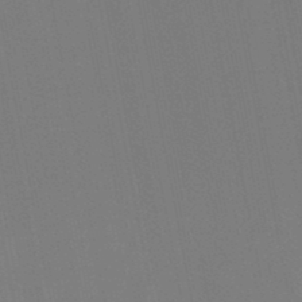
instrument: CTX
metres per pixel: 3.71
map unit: lHb
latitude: -48.2929
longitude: 71.9178
